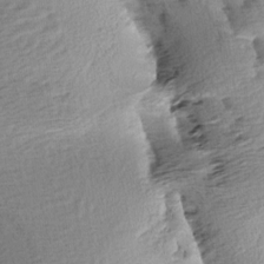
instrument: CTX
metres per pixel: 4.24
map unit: Aa
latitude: 6.2900
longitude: -137.6127
